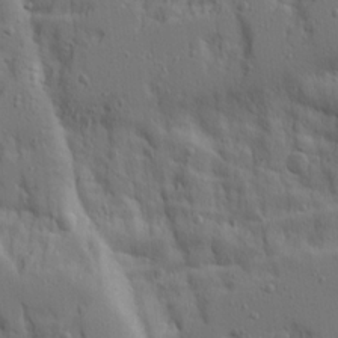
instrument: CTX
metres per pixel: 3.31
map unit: Aa
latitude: 17.4993
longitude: -124.7246
